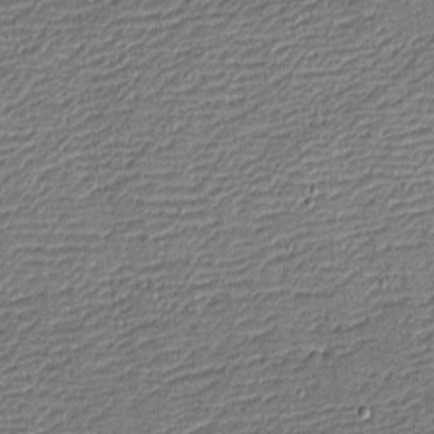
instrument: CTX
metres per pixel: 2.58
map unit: eHh
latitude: -4.3117
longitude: -81.7261
